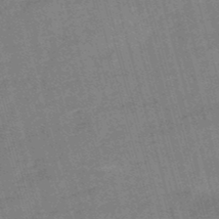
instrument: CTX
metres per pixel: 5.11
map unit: eHb
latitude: -49.3510
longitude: 76.7463
